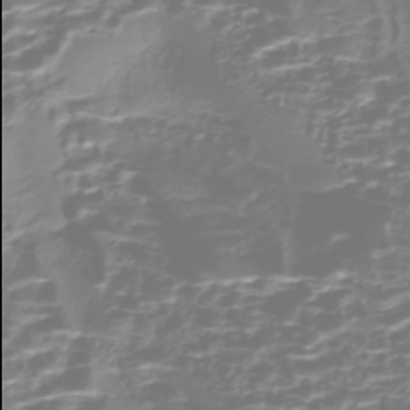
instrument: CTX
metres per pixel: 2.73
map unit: Nhe
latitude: -45.7856
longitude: 154.0094
